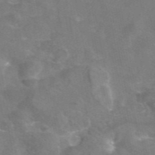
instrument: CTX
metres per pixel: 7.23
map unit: eAb
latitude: 46.0444
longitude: 120.3306
